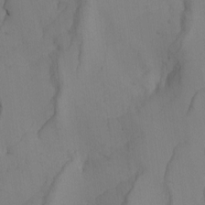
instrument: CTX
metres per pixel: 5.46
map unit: Nhu
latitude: -4.5196
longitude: -93.6505
